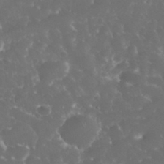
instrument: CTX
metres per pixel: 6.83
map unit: eHh
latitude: 34.4034
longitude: -63.4427
